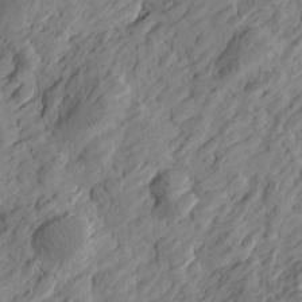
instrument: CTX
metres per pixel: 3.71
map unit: Htu
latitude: -2.9163
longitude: -178.6680
